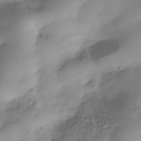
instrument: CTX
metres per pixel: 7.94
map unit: Nhe
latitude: -37.7666
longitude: -147.3860
